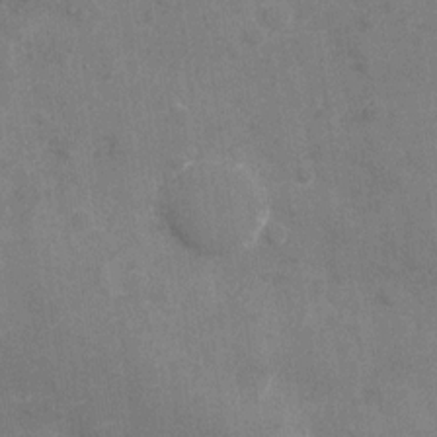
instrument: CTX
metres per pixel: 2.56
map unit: Nhu
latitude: -27.6343
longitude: -78.3279
